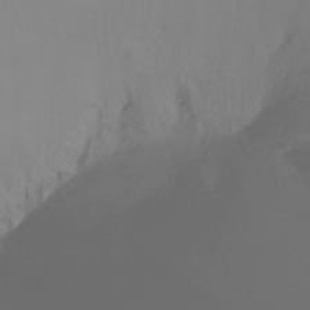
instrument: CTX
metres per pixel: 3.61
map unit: Ht
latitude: -16.6708
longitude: -46.3657
